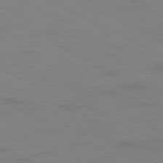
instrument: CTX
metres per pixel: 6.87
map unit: Ap
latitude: -78.0283
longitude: -73.6127
